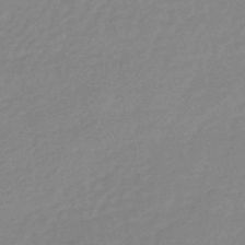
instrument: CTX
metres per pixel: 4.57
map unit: eHb
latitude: -45.0675
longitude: 89.7666
